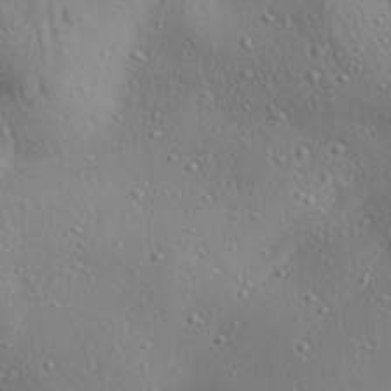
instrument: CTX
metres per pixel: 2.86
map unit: Aa
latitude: 29.7449
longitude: -139.1214
